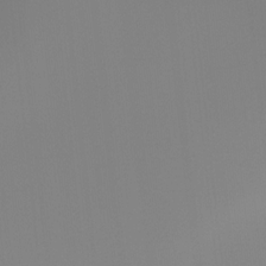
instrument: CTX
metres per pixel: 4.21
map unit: Nhu
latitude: -8.5196
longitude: -52.1578
